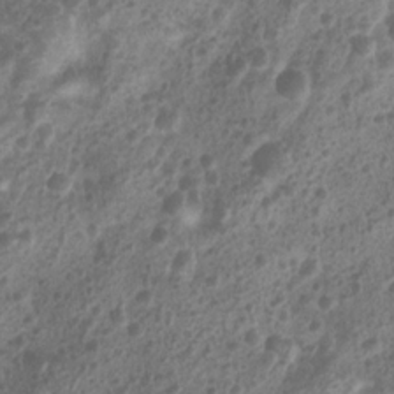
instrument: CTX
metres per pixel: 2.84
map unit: Nhu
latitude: 7.4993
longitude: -21.8772
